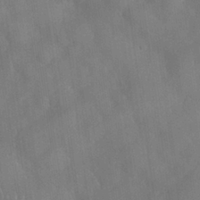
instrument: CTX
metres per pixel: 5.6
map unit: Nhu
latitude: 27.9717
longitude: -65.4804
